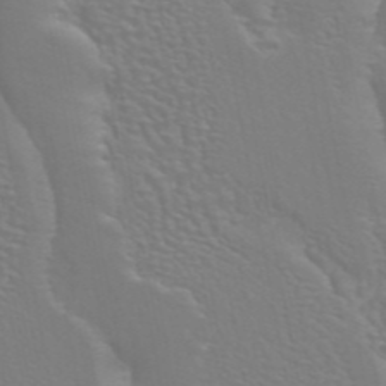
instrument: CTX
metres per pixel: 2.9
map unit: ANa
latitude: 44.7624
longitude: 27.3887
